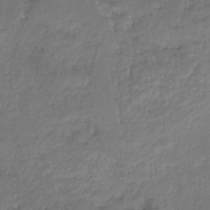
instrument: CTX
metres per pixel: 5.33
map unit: HNhu
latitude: -36.6896
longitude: 33.4833
